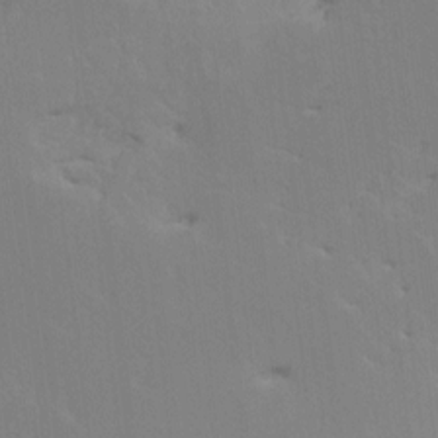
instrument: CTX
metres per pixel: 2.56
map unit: HNhu
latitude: 7.4804
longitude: -2.2144
